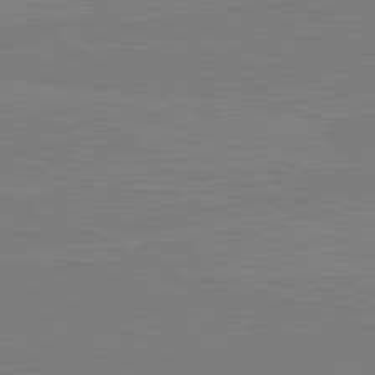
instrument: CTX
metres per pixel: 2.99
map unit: lApd
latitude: 82.1766
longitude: -159.3860
